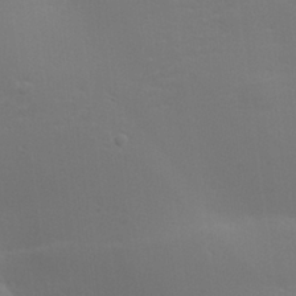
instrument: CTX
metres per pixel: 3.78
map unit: lHvf
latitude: 24.8002
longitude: 140.8975
